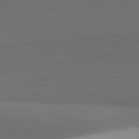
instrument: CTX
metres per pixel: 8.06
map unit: lApd
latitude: 81.8205
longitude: 136.6707
